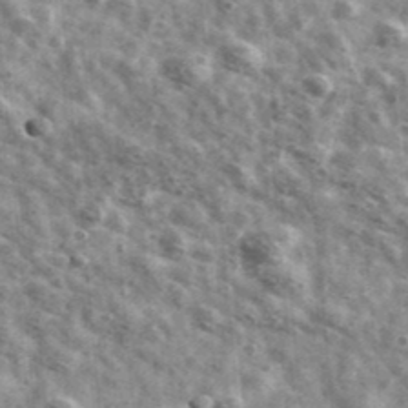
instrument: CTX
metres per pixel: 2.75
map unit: Ave
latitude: 41.5182
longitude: -106.8380
